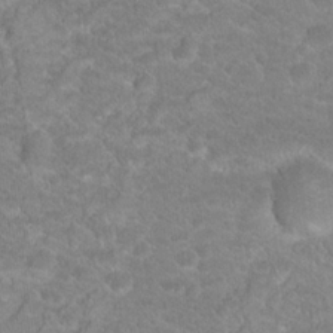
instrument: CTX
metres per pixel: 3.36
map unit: Hto
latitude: 18.6490
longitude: -37.6505
